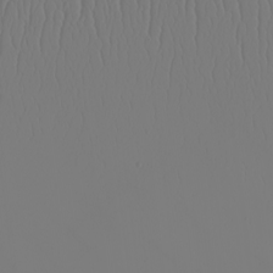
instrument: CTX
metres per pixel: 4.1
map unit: Nhu
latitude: -6.3495
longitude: -95.9906
